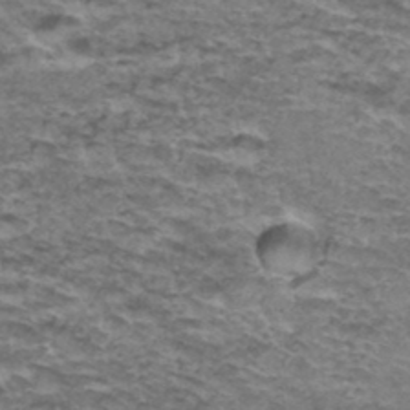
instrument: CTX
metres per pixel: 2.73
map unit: Hto
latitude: 36.7813
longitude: -42.8758
